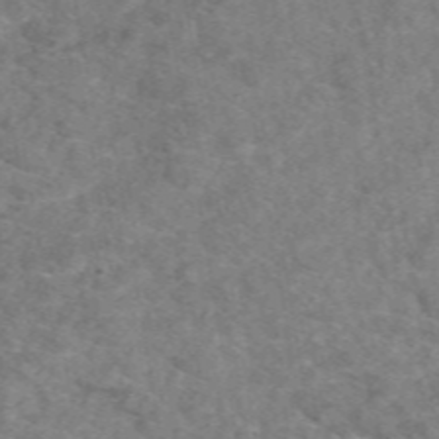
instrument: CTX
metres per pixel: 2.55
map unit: eAb
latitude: 49.1025
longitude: 110.8974
